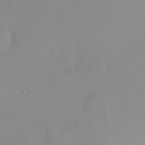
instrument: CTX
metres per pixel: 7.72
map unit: HNhu
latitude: 6.4979
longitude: 1.3699
